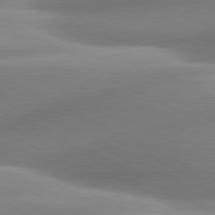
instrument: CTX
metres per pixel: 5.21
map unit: lApd
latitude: 80.8002
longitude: -159.1214
